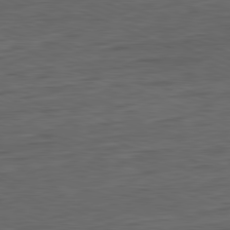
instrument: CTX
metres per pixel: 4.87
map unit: Ap
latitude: -81.7856
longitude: -84.2523
